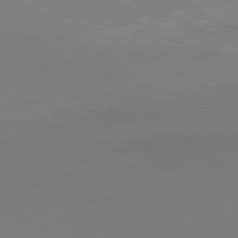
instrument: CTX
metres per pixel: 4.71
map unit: Hpe
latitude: 77.7449
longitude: -135.2726
